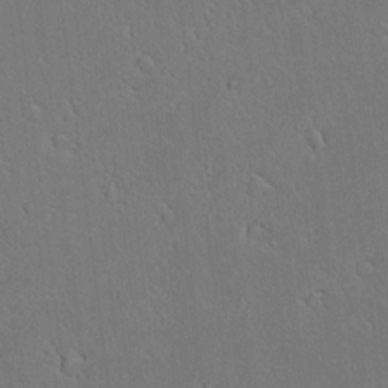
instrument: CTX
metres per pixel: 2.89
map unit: lAvf
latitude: 8.3278
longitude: 168.4818
